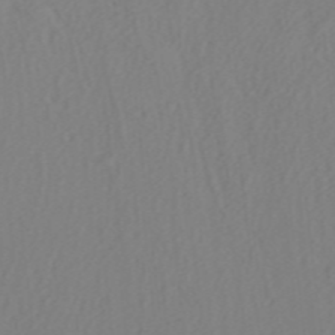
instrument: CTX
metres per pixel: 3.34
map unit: ANa
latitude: 37.6505
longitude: 24.1228
